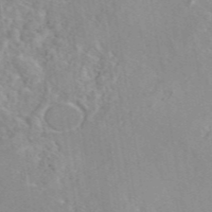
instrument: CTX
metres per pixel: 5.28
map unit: eAb
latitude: 46.0633
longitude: 111.4454
